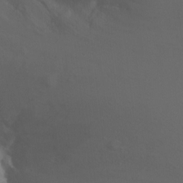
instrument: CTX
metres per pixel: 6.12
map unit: Ht
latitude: -10.1606
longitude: -37.5560
